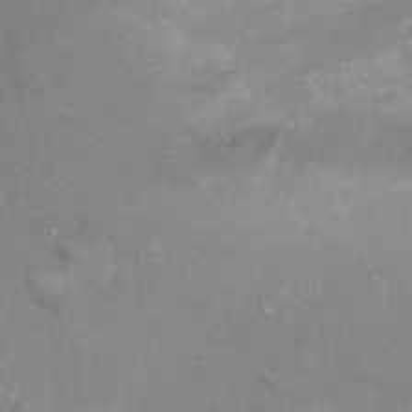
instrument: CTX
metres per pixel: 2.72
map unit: Ht
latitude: 15.3104
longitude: -41.5182
